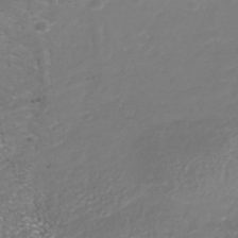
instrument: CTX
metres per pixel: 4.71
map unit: Nhu
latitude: -41.4454
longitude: -84.7435
